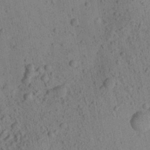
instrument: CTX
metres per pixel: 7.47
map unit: Aa
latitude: 22.9892
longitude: -142.9703
